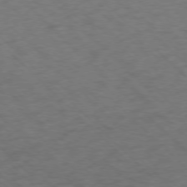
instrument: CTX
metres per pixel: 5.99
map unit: Ap
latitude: -76.3684
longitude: -78.3656
